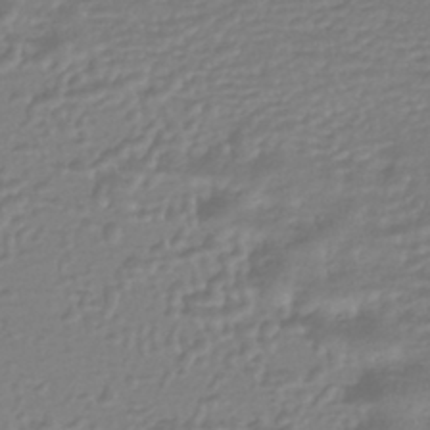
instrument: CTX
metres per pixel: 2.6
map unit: HNhu
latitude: -44.0283
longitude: 96.1417
